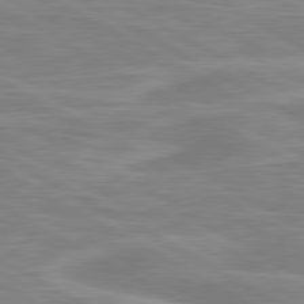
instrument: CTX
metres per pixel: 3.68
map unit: lApd
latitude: 80.7057
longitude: 173.9178
